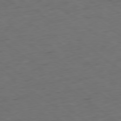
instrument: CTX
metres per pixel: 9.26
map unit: Ap
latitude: -79.2754
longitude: -59.1403
